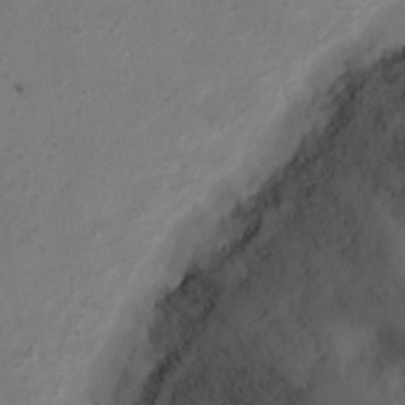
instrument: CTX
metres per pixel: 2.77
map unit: Ht
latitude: 2.7813
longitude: -27.7261
